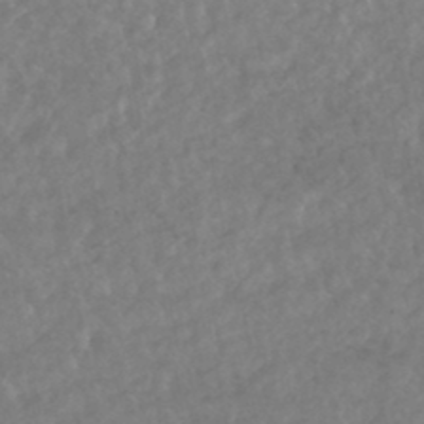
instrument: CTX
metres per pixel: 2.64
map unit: HNhu
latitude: -45.5021
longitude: 96.9164
